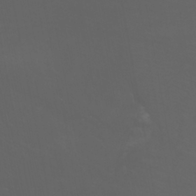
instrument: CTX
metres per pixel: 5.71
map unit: Htu
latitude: -11.7856
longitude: -72.8380
